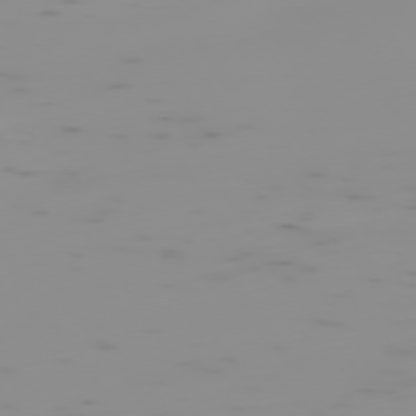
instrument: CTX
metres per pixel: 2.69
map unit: Hpe
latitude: -74.0661
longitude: 6.5573
